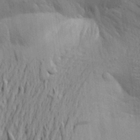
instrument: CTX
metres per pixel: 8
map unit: Aa
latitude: 20.8947
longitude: -149.1403
